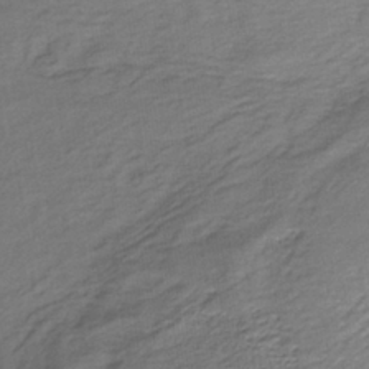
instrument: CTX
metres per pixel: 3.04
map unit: lHb
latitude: -35.6155
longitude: 70.2551
